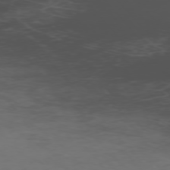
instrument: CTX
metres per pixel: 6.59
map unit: Ap
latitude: -76.2739
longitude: -66.6490
